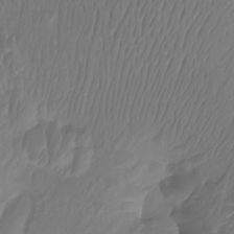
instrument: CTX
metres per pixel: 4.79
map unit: Aa
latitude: -12.6330
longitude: -68.6680
